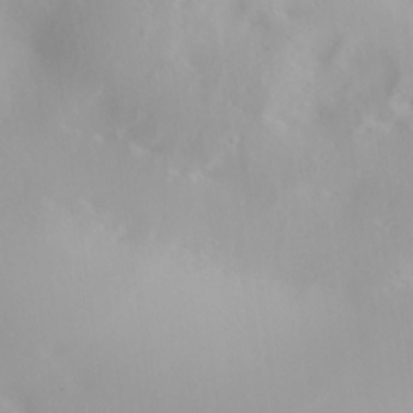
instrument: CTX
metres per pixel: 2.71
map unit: lAa
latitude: 20.4790
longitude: -138.1578
